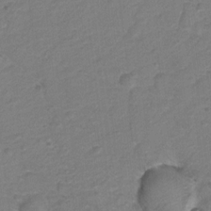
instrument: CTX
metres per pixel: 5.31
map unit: Hto
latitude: 5.9150
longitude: -31.3860
